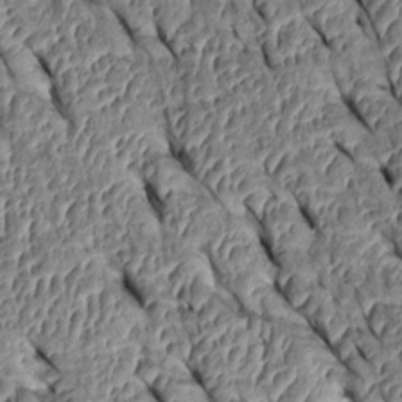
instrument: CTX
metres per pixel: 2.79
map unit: Htu
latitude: 1.3103
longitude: 148.0850
